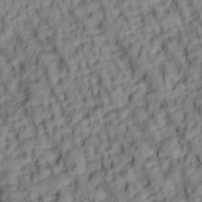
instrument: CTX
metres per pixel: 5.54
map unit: lAa
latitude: 5.4804
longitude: -116.3845
